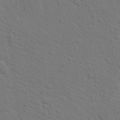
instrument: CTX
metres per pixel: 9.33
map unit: Nhu
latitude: 18.6301
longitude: -33.7639
